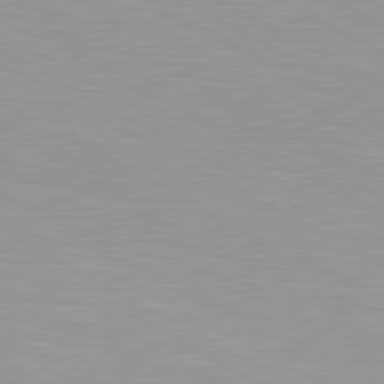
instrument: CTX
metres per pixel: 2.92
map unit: lApd
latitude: 80.7246
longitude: 158.3306
